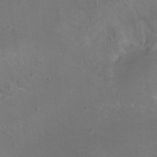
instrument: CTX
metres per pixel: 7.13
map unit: Ht
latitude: 0.3467
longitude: -37.6505
